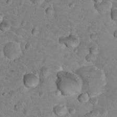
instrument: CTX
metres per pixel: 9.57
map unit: Hto
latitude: 18.9136
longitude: -33.1592
